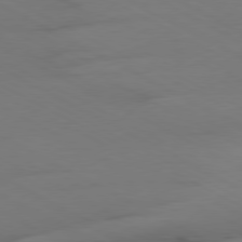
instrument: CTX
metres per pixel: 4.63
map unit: Ap
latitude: -80.6897
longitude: -95.1214
